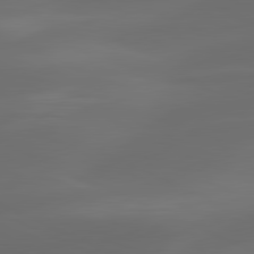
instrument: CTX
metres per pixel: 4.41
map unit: lApd
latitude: 80.9514
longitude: -82.4978
